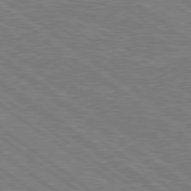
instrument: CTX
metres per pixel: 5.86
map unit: Hpe
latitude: 79.0270
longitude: -161.2915
